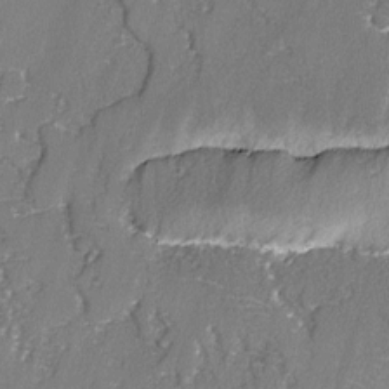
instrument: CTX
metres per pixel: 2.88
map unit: lAvf
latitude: -3.0486
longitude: -108.4223
